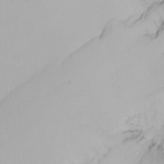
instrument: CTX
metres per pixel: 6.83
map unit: Nhu
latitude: -5.9745
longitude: -90.4223
